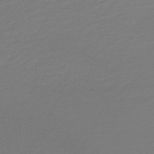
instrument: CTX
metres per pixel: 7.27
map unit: lHb
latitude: -47.6344
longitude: 60.5763
